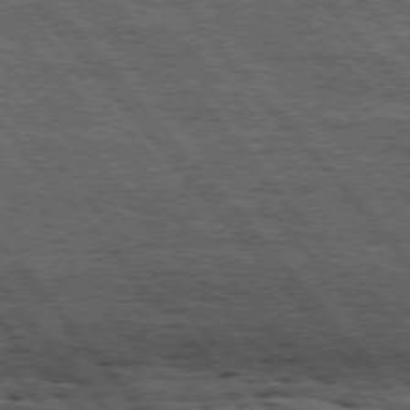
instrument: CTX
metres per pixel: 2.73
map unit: Hpe
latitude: 75.1781
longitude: -139.8394
